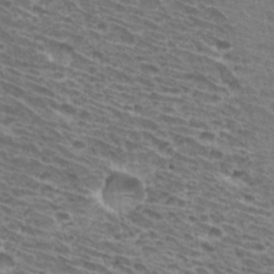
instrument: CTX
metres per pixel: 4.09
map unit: Hto
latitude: 32.0255
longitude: -41.6315
